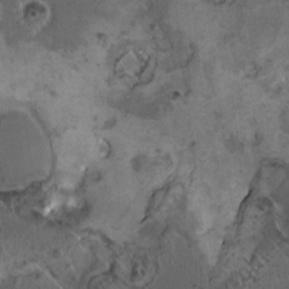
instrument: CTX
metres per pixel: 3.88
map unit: HNhu
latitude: 5.1025
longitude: 7.9178
